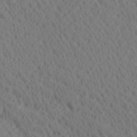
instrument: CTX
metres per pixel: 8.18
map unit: Ave
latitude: 20.5546
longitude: -139.5560
